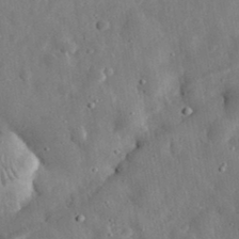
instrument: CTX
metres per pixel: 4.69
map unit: eHh
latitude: 31.8773
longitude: -77.2915
